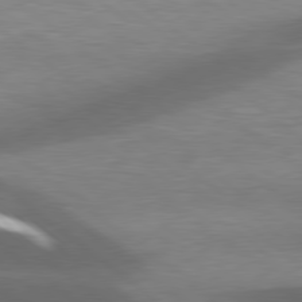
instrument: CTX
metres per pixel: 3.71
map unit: lApd
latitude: 78.8191
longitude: -48.2334
